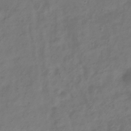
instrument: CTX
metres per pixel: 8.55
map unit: Hve
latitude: -33.5588
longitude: 88.8786
